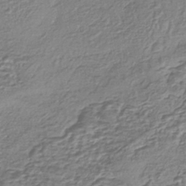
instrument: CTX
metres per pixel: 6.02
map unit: eHh
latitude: -43.6532
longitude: 121.3698
